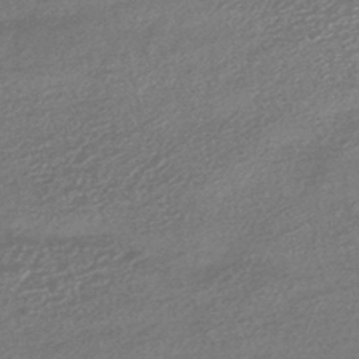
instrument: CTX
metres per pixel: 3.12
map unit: HNhu
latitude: -45.6911
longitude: 93.8800
